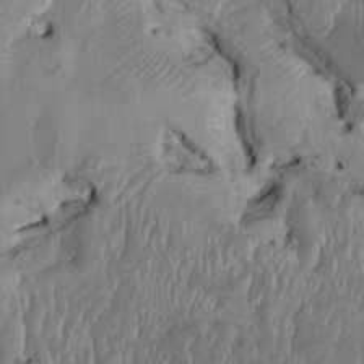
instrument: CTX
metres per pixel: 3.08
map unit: HNhu
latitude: 3.2726
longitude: -5.8016
